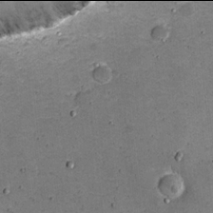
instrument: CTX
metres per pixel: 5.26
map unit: eHh
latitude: 21.9906
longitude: -65.2537
